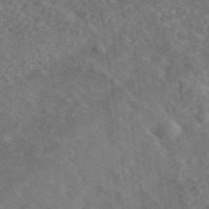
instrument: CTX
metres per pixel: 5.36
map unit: lHvf
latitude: 37.3860
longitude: -91.0458
